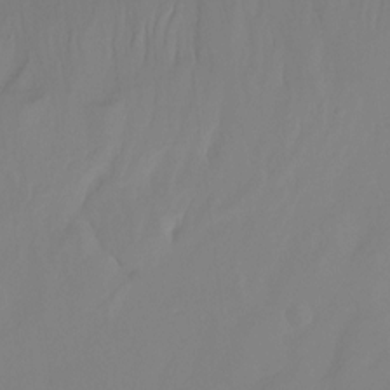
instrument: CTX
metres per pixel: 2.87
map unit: Ht
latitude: -14.1606
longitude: -53.9717
